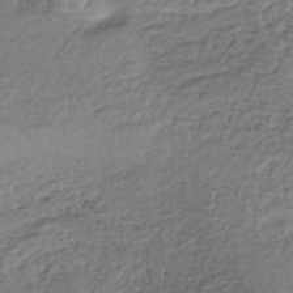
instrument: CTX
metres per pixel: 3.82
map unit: lHb
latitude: -36.1416
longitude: 61.0675
